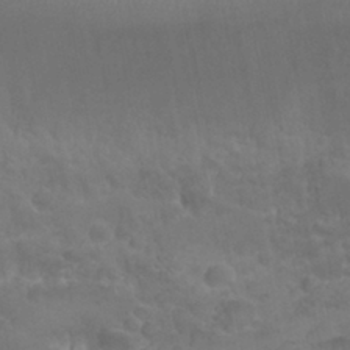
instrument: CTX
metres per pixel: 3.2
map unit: Nhu
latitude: 29.4804
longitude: -54.6679
